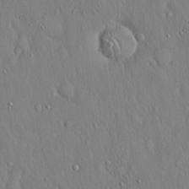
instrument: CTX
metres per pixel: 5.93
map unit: Hto
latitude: 17.5749
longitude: -58.2145
